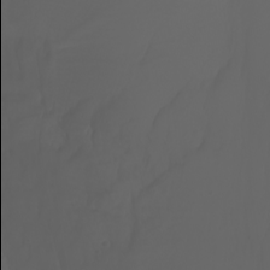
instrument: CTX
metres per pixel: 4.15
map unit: Nhu
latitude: -7.8422
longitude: -81.9906
